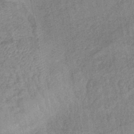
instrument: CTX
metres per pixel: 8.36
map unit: eHb
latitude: -42.6707
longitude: 82.3873
